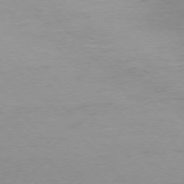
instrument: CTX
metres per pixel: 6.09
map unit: Ap
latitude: -76.4629
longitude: -71.7072
